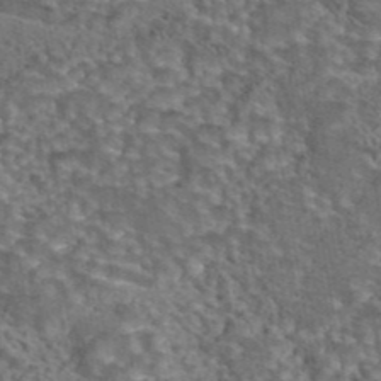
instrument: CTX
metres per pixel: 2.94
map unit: eAb
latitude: 43.8772
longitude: 104.3117
